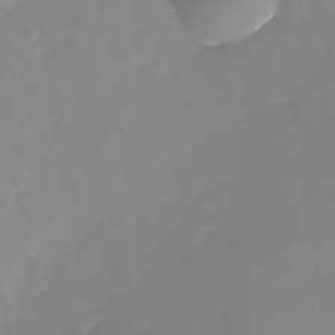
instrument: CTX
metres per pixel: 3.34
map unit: Nhe
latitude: -37.5588
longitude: -87.4804
